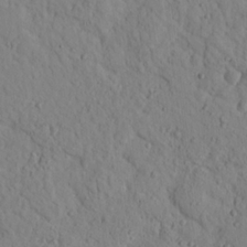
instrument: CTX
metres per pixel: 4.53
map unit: lHvf
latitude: 14.5357
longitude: 177.8045
